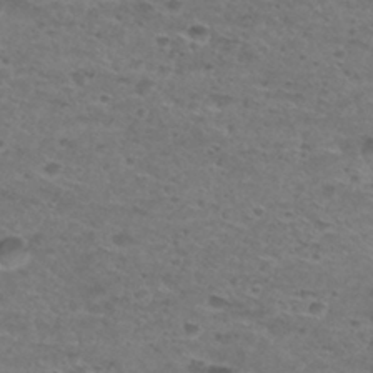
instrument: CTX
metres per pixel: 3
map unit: Hto
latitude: 30.2901
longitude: -48.2334
